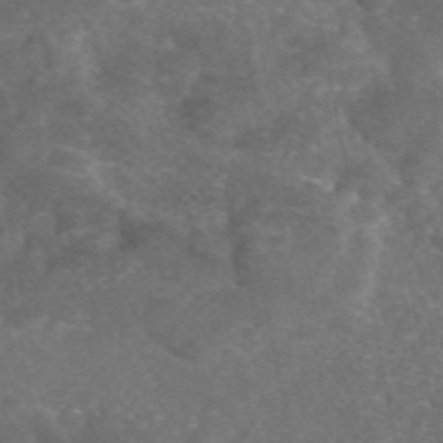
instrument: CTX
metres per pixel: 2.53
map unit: eAb
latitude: 46.6113
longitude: 114.9919
